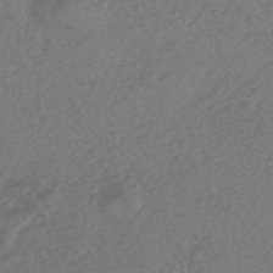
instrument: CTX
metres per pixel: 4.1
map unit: HNhu
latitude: -45.4454
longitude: 93.2754
